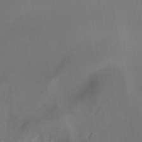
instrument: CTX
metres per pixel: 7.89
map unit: Ht
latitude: -4.9541
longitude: -62.6491
